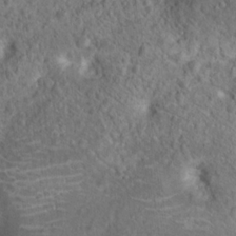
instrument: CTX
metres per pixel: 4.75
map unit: Hto
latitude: 17.4615
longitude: -41.5182
